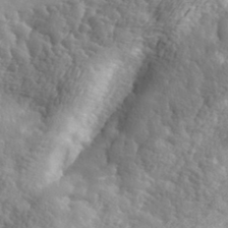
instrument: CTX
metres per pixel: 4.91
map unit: eHh
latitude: 36.0822
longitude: -80.4223
